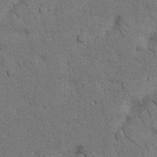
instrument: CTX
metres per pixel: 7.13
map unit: Nhu
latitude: 22.1200
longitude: -74.7246
